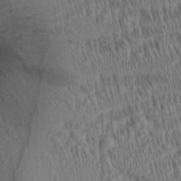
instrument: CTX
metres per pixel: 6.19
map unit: Aa
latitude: 28.3656
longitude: -137.2915
